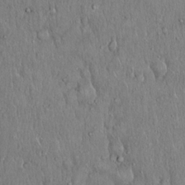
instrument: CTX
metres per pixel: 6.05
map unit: Hto
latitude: 18.1766
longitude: -60.6679
